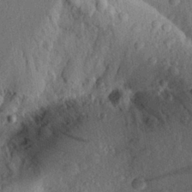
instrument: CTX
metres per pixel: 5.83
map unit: Aa
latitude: 27.3482
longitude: -145.6505
